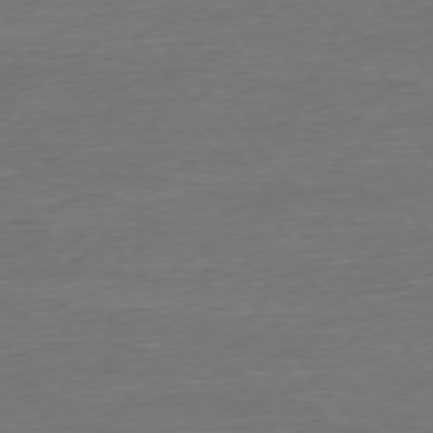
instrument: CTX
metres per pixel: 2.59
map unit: Ap
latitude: -75.5399
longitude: -93.6127
